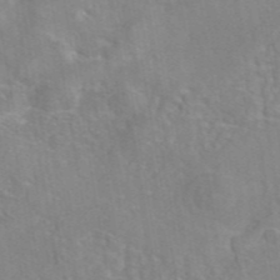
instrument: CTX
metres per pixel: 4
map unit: eAb
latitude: 45.1403
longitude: 109.5210
